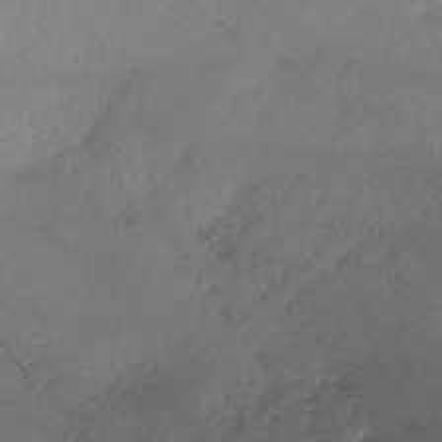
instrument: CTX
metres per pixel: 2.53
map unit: lHb
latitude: -34.9731
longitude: 66.5574
